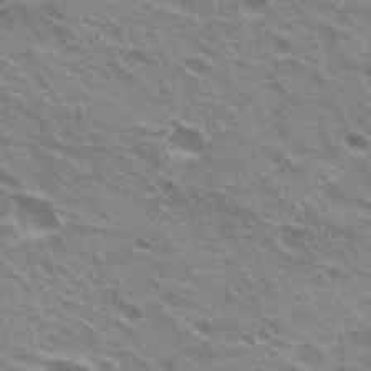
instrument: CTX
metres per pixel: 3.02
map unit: Hto
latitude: 22.8569
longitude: -32.0255
